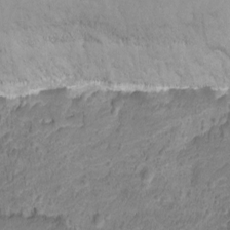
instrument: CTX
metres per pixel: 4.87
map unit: Ht
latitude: 1.0080
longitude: -34.8002
